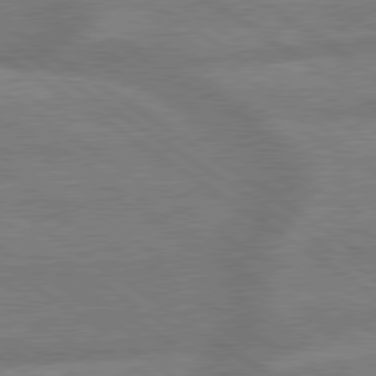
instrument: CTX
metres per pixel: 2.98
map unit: lApd
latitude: 79.4994
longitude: -164.8569
